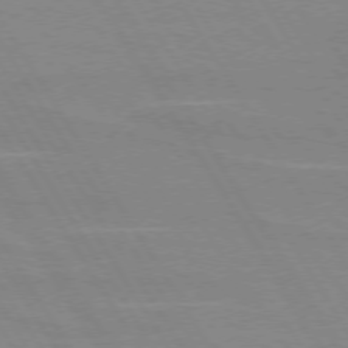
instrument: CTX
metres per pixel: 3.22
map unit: lApd
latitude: 73.4805
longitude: -56.0444
